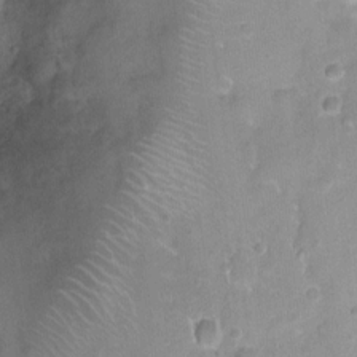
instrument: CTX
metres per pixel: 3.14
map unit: Nhu
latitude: 3.1025
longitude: -16.1577
